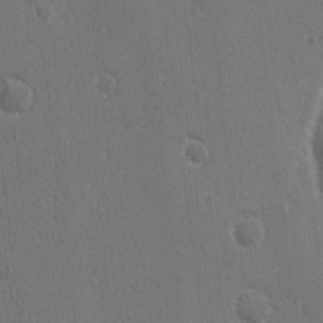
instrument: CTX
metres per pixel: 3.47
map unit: Ave
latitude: -8.1417
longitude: -121.3671
